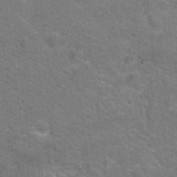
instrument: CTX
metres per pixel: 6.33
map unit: Hto
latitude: 18.4223
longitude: -36.1578
